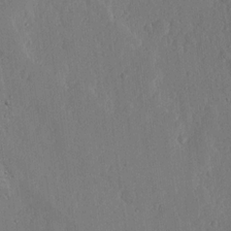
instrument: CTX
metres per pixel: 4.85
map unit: lHvf
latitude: 18.1577
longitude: -114.9513
